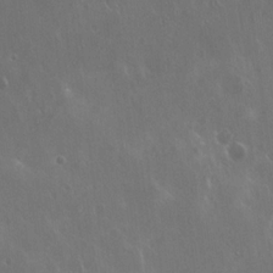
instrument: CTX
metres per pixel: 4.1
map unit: Hto
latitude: 19.1970
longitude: -56.7435
